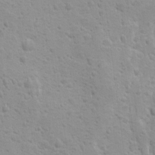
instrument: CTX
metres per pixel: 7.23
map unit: Ave
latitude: 10.0822
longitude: -104.6113
